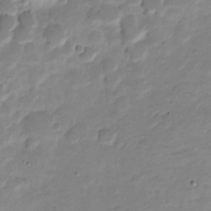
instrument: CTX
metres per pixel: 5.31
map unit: Nve
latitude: -22.7652
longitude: 105.4832
